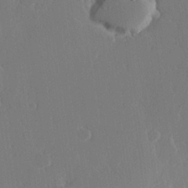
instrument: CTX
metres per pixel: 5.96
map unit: Hve
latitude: 22.8569
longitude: 146.6707
